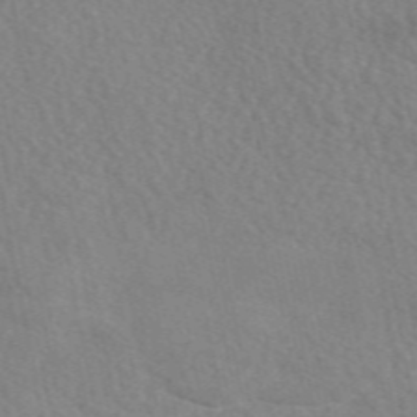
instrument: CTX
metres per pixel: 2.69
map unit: eAb
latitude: 49.3482
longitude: 117.8800
